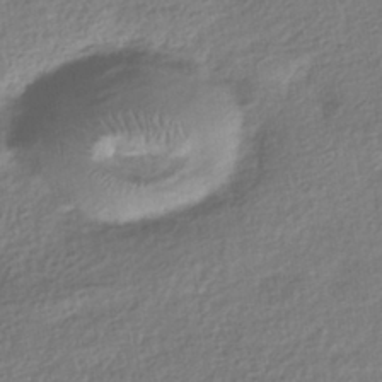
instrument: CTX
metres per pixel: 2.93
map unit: HNhu
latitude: -41.8044
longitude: 96.5196
